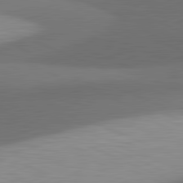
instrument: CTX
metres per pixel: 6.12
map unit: lApd
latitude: 81.7261
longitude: 138.2551
